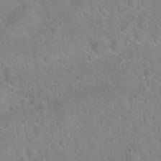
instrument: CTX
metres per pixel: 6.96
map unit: Hto
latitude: 21.6127
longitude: -53.4616
